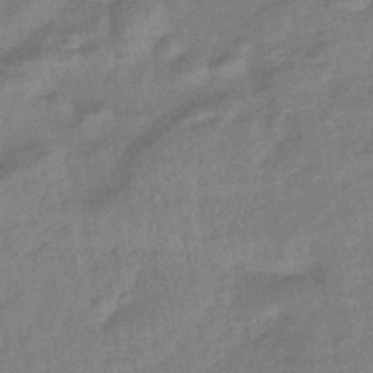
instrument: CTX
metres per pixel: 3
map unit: eHb
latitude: -43.4076
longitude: 84.5762
